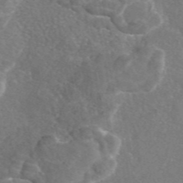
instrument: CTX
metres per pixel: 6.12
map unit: eAb
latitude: 47.1026
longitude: 110.7841
